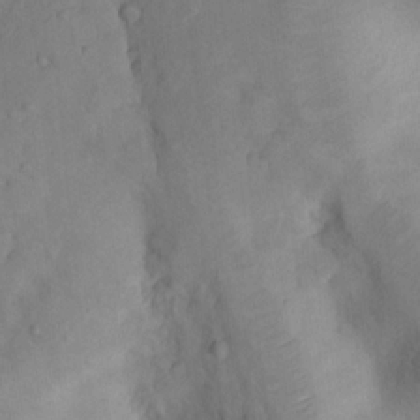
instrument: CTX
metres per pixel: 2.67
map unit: Nhu
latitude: 8.2901
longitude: -22.7624
